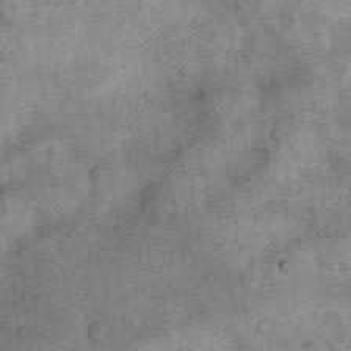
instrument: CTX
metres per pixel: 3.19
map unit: Nhu
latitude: 7.4993
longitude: -23.8205
